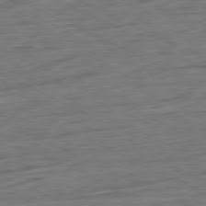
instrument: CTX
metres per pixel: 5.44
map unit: Ap
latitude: -81.9178
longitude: -77.2915
